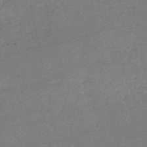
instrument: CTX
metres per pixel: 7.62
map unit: HNb
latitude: -51.8233
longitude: -40.8191
